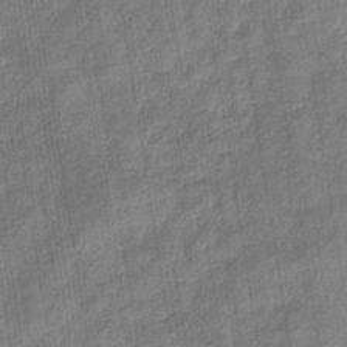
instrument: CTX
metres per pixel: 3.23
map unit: eHb
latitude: -37.7666
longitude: 79.9556
